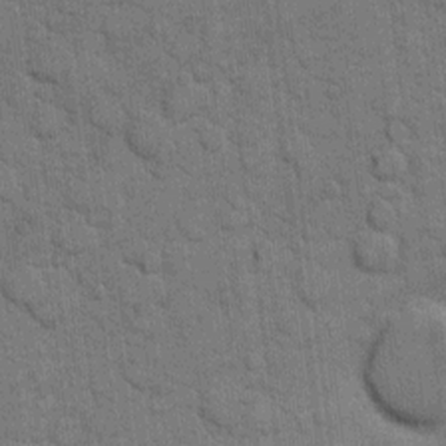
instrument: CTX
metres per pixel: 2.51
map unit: eHh
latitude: 11.4804
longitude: -65.3671
